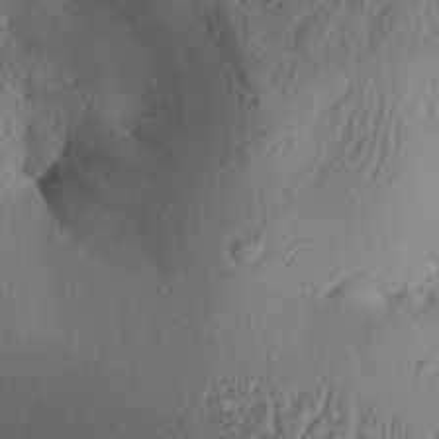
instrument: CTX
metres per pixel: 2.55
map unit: Aa
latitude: 29.9906
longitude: -132.8758
